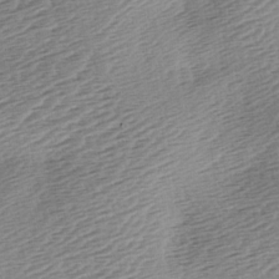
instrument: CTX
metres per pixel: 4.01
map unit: lAa
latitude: -2.8030
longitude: -126.9136
